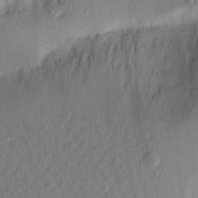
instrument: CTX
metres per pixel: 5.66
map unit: Aa
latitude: 19.6505
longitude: -146.8947
